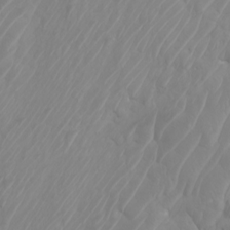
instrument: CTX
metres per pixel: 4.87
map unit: Htu
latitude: -5.0864
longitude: -72.3846
